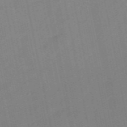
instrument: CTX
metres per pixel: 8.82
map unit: Nve
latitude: -58.1416
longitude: 50.3117
